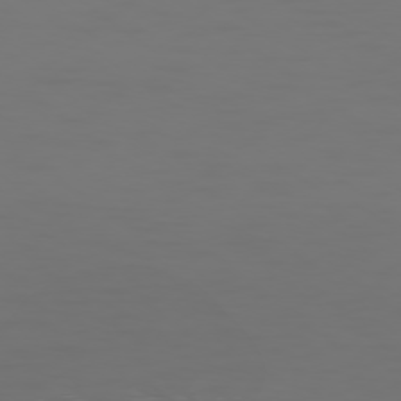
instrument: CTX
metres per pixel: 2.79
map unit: Ap
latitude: -78.7085
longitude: -79.8584
